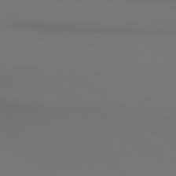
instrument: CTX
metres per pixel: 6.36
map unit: lApd
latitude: 80.7435
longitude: 152.4251
